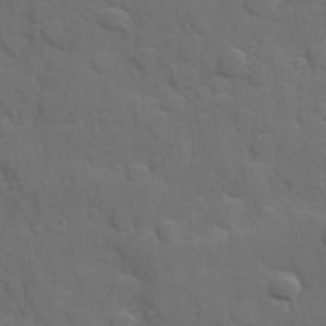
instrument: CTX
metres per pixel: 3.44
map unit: Hve
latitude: 24.8002
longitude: 148.2173
